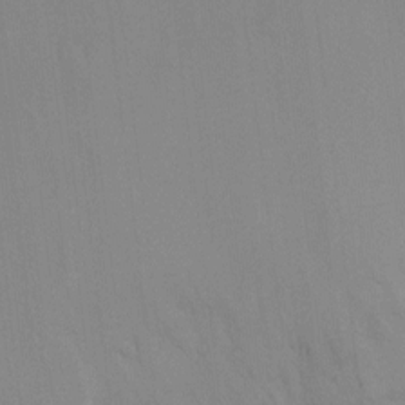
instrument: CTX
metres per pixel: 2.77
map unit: Ht
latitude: -9.7100
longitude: -23.7638
